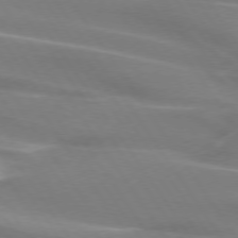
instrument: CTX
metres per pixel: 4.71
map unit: lApd
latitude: 74.2145
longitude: -61.7827
